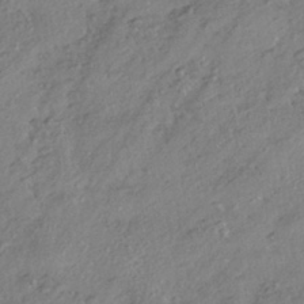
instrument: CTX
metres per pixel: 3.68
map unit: HNhu
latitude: -41.0486
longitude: 107.2565
